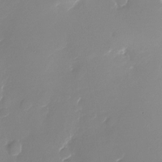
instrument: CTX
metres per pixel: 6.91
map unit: Nhu
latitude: -27.4454
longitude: -75.9150
